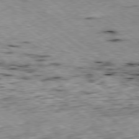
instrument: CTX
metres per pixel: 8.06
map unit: Ap
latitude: -79.2942
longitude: -76.0822
